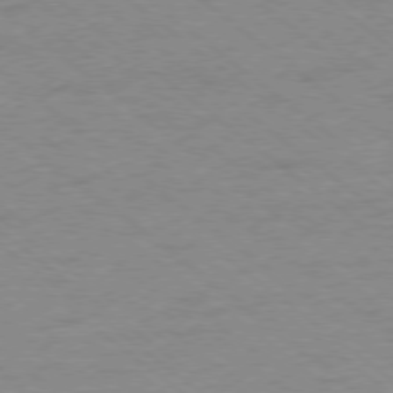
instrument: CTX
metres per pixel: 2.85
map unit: Ap
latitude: -78.5762
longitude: -83.4615
